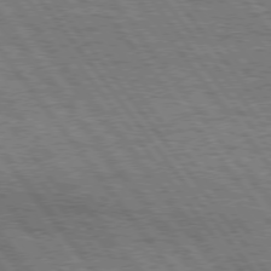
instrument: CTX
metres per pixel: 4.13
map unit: Hpe
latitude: 75.3293
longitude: -152.7435
